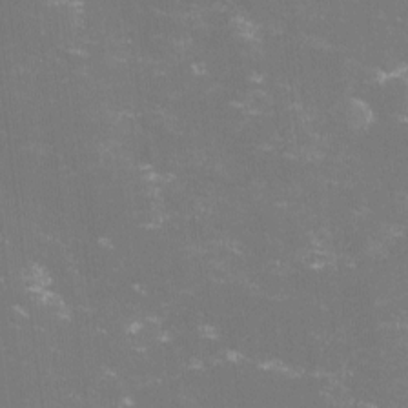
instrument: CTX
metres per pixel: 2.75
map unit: lHvf
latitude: -14.3873
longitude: -101.1781
